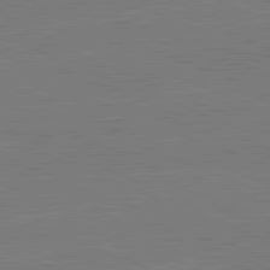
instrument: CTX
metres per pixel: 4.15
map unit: lApd
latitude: 82.3089
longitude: -156.4790
